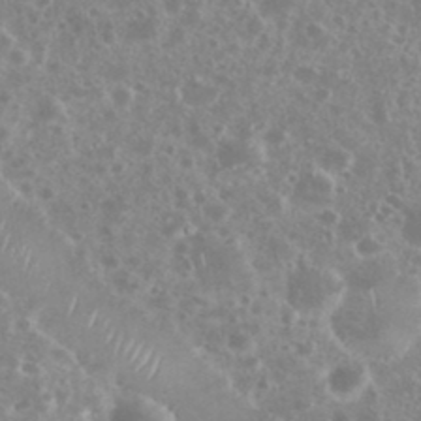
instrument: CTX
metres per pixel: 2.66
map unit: eHh
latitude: 35.0647
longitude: -61.5560
